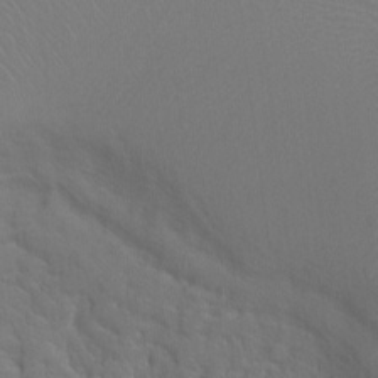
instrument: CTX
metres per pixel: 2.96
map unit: Ht
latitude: 0.1200
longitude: -35.6505
